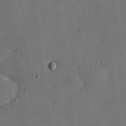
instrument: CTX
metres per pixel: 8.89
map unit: lHvf
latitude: 19.3292
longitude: -115.0647
